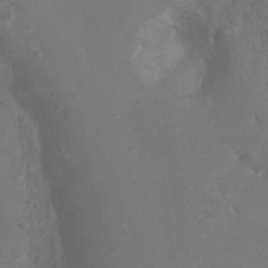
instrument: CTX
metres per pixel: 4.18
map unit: Ht
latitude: -2.9730
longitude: -28.7813
